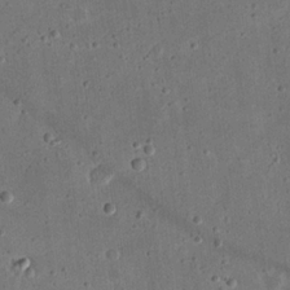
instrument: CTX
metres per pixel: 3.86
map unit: eHh
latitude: 21.6883
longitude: -69.3104
